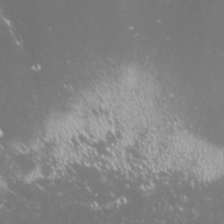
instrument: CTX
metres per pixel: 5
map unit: Nhu
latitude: 26.8758
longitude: -60.4790
